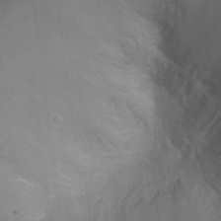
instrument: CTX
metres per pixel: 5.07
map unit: Ht
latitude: -7.8611
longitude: -35.1781
